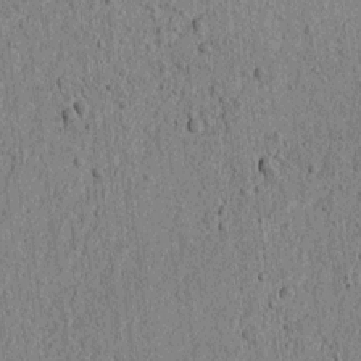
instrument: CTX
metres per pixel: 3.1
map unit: lAvf
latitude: 6.1956
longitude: 166.8030
